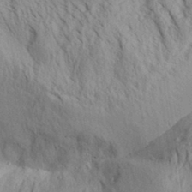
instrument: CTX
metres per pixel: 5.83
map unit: Aa
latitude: 30.1767
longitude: -138.1200
